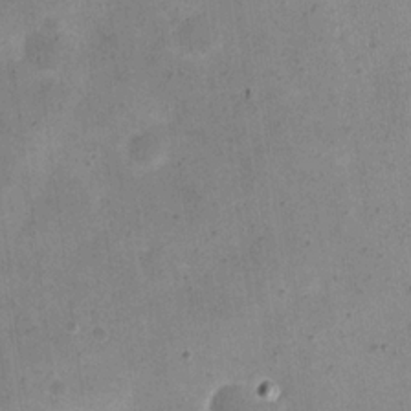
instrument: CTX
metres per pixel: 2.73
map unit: eHh
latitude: 21.7450
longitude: -66.7246
